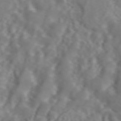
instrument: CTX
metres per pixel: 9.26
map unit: ANa
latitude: 44.8002
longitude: 22.0283
